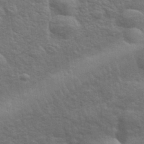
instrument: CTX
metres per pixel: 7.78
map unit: eHh
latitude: 36.6680
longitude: -81.3859
